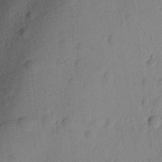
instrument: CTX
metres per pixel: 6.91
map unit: Ave
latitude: -8.6518
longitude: -121.7450
